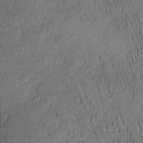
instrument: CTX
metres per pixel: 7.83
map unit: Nhu
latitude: -6.1983
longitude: -152.6680
